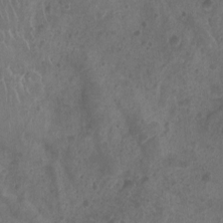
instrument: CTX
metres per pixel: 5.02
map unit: Ht
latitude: -9.4265
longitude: -21.3104
